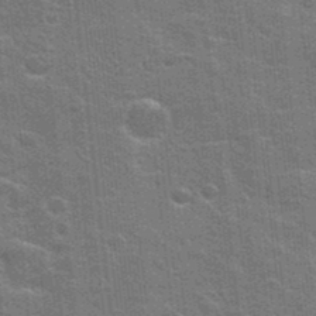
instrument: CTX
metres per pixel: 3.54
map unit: Hto
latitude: 23.4993
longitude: -47.1215
